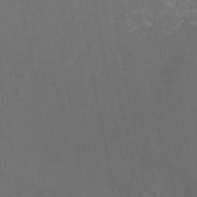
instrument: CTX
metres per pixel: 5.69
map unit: eAb
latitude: 46.4790
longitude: 115.2565
